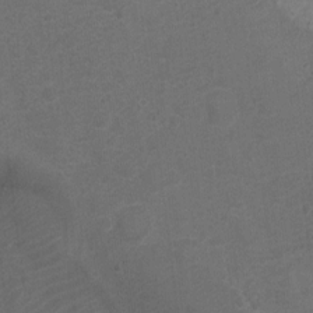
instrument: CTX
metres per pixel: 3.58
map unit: Ht
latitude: 1.2915
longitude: -25.6504
